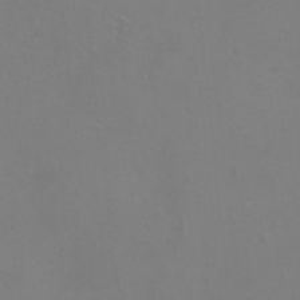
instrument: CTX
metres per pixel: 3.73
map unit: eHh
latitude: -12.0850
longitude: -60.0822
